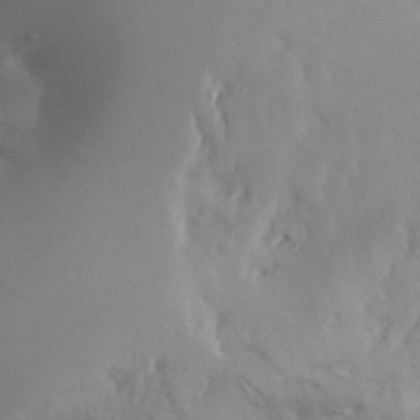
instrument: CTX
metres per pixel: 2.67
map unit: Aa
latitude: 27.0270
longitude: -147.6883
